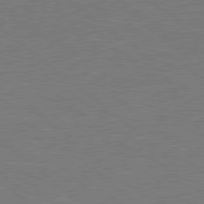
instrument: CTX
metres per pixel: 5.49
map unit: Hpe
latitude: 78.6869
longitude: -123.7450
